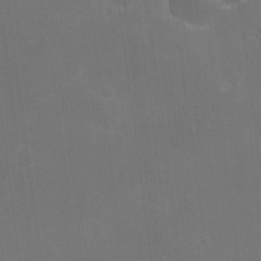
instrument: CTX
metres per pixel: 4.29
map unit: eHh
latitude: 19.3103
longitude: -67.4237
